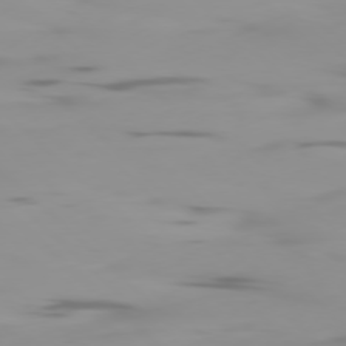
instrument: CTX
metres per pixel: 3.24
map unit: Ap
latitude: -78.0661
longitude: -65.1214
